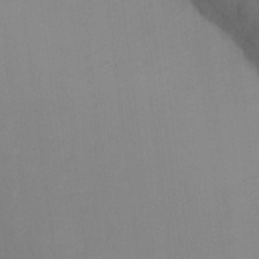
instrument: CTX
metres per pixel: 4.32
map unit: Ht
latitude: -8.1984
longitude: -30.6680
